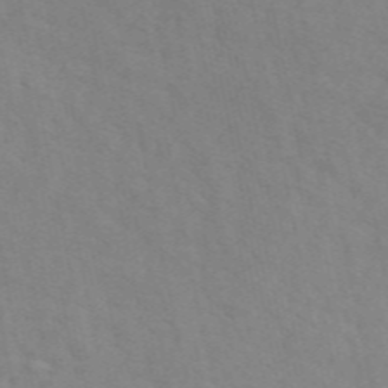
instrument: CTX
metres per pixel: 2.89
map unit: ANa
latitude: 49.6127
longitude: -73.2159
